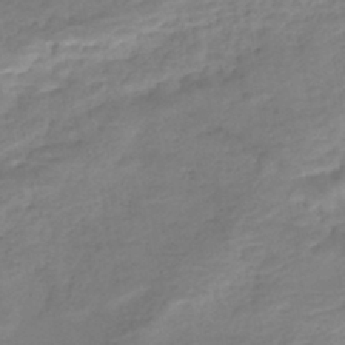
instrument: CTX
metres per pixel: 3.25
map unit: Nhe
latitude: -46.8597
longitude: 152.2928
